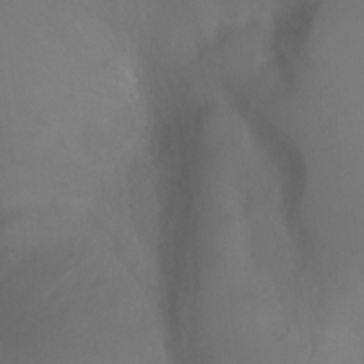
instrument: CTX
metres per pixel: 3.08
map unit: Ht
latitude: -0.4440
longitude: -45.8583
